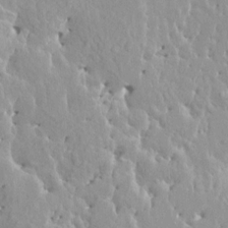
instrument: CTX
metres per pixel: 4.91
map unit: HNhu
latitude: 3.5749
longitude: 6.4251
